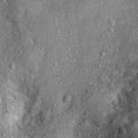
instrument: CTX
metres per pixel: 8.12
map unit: Ht
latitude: 10.4979
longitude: -38.7813
